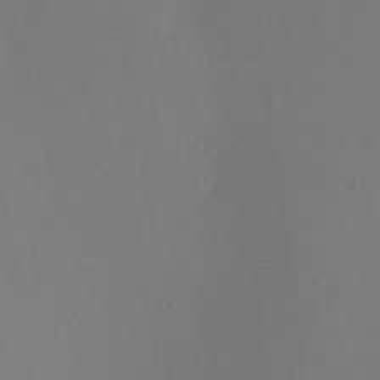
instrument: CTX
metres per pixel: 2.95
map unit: Nhu
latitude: -16.4818
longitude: -57.0836
